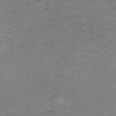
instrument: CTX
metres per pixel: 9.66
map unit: HNb
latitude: -36.4440
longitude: 53.6344
